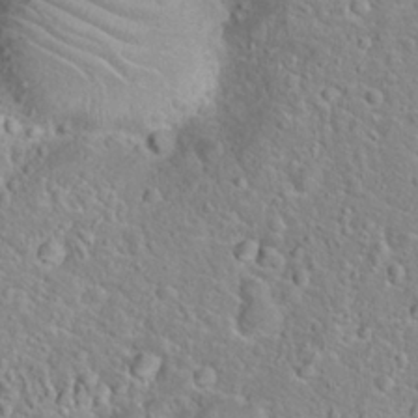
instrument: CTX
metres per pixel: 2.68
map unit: Hto
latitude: 22.7624
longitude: -46.5168
